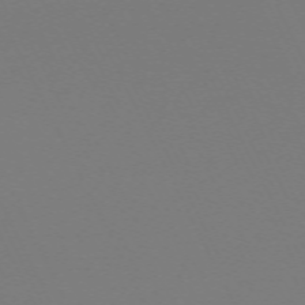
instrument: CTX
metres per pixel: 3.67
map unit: Hpe
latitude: -70.3306
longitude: 16.9353
